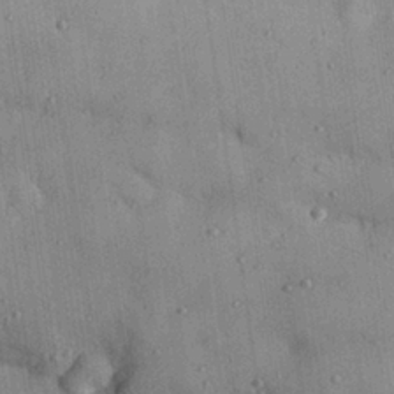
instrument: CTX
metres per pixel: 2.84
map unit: Nhu
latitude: 25.9150
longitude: -71.2915
